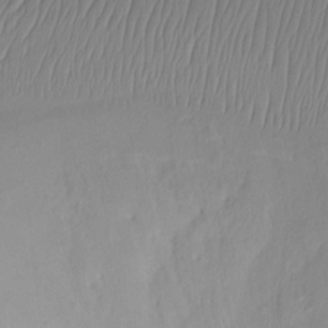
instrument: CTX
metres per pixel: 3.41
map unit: Ht
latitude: -14.7652
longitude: -48.8758
